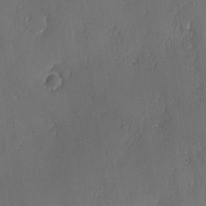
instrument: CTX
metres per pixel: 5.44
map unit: Ave
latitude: -6.8975
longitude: -119.9150
